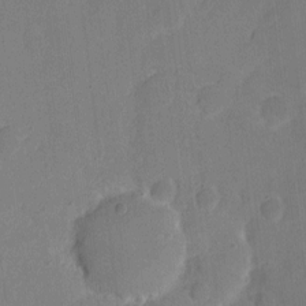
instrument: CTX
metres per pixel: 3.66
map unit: eHh
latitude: 6.2711
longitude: -66.2711
